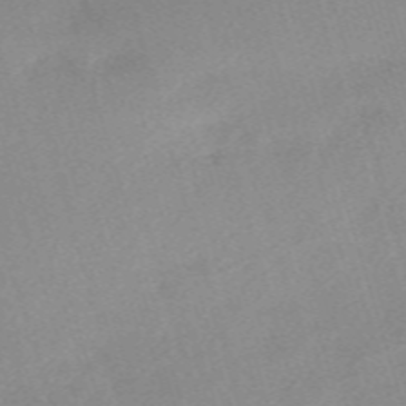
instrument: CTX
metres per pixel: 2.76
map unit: eHh
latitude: -61.5966
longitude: 50.2550
